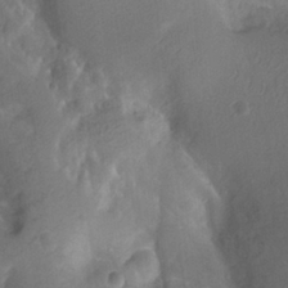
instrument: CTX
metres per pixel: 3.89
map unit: Htu
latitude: -12.3306
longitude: -73.8773
